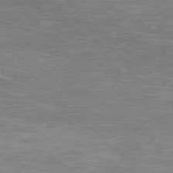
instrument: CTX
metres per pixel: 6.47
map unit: Ap
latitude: -76.3684
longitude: -68.0255
